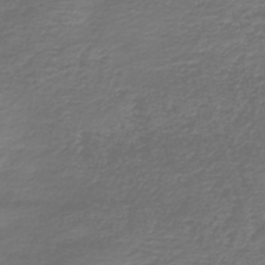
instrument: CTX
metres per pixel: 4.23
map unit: HNb
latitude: -42.7085
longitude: 50.0472
